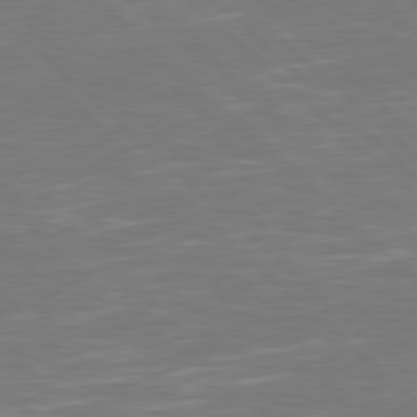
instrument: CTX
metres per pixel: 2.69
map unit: Hpe
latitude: 78.1767
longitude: -124.5356
